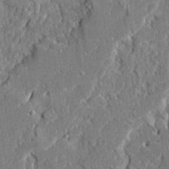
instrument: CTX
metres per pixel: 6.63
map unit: Ave
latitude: 22.5924
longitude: -129.6883
